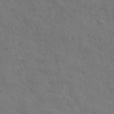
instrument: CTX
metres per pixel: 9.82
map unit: ANa
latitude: 43.0270
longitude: 29.1809
